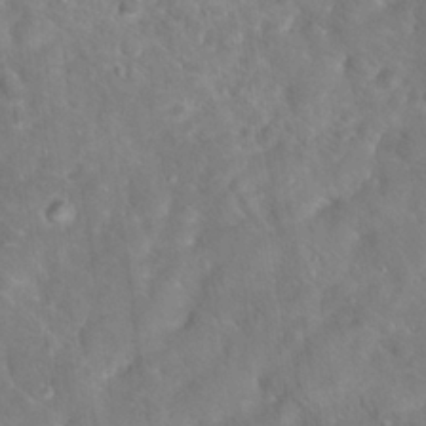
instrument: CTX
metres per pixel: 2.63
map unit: Hto
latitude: 17.6127
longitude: -38.1389
